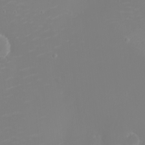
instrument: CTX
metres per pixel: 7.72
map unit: eHh
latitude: -2.8407
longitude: -75.2348
